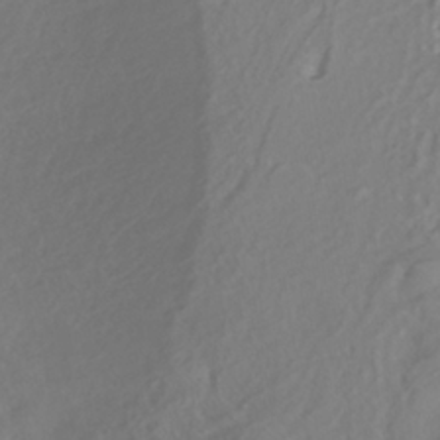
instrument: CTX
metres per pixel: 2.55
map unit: ANa
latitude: -38.1228
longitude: 97.9178
